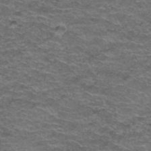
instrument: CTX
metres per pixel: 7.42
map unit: Hto
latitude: 38.1578
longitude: -42.5924
